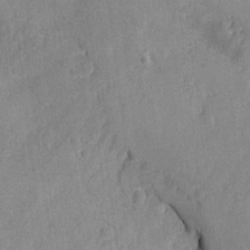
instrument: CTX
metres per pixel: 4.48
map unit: Ave
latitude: -7.3509
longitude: -118.7624
